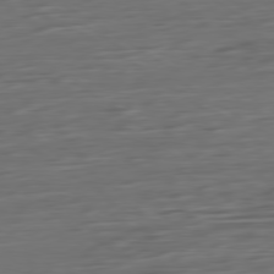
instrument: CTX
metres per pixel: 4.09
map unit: Ap
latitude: -79.9367
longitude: -57.0647
